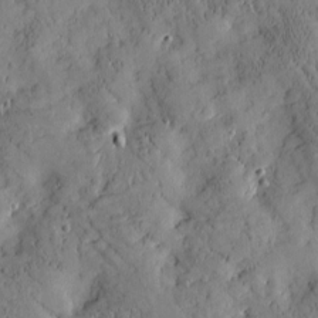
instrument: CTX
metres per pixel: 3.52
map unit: Htu
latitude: -2.8974
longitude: 174.5951
